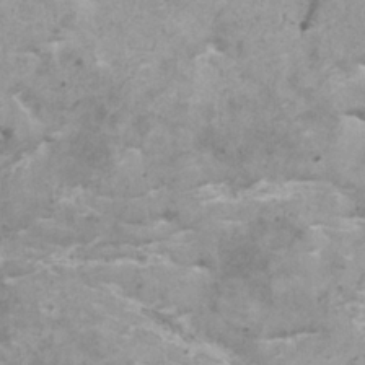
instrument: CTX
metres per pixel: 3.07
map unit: HNhu
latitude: 0.6301
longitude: 4.2550
